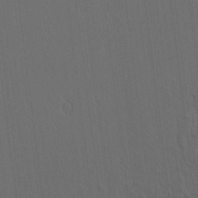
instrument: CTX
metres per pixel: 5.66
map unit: lAvf
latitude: 8.2712
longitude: 168.7463
